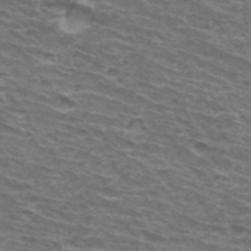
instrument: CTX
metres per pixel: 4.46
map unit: Hto
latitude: 34.4034
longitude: -42.5924
